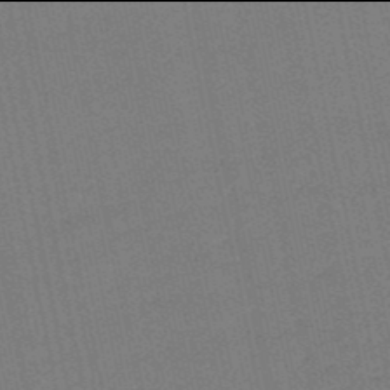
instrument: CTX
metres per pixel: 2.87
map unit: lHb
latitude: -50.0094
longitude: 80.6897
